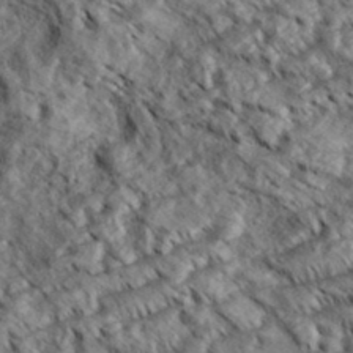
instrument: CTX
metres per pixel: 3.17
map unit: eHh
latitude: 36.2145
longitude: -138.2900
